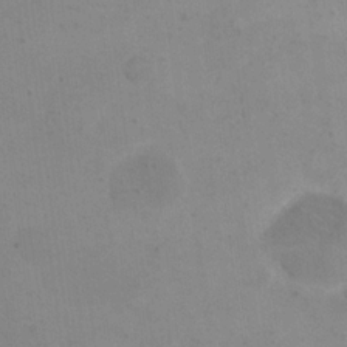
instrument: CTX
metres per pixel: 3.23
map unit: eHh
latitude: 20.4412
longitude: -65.0269
